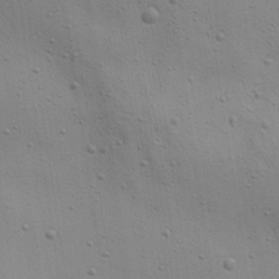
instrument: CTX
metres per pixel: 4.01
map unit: Aa
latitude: 22.5168
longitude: -142.1389
